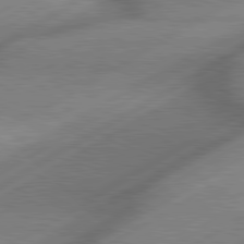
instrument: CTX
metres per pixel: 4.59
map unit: lApd
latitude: 80.2145
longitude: -118.6112
